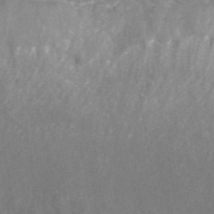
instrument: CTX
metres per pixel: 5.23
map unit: ANa
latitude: 43.3104
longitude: 25.4832
